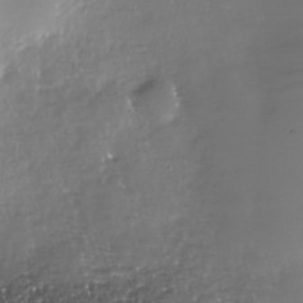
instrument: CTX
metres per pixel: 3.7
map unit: Nhe
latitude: -33.4455
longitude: -88.9136
